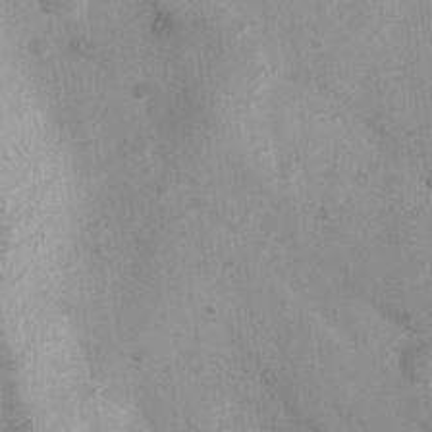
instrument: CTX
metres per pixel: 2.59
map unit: Ht
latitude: 3.4615
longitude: -27.0648
